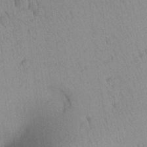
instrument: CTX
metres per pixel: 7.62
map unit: Aa
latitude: 25.0458
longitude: -145.3481
